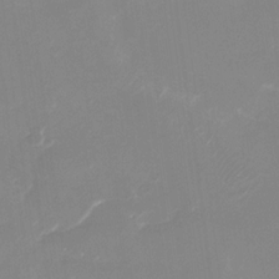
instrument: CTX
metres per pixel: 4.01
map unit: Nhu
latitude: -28.4818
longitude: -66.9891
